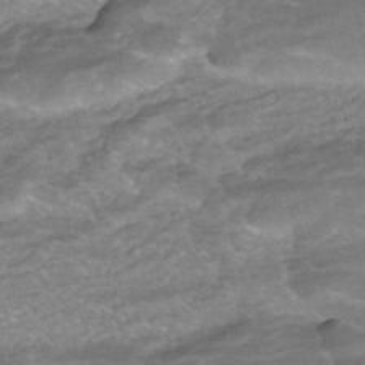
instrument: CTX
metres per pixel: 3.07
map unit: HNhu
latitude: -42.0849
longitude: 104.1605
